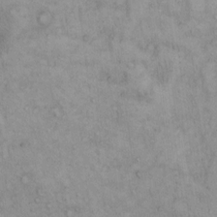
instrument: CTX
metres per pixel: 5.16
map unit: Hto
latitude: 12.9325
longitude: -57.6127
